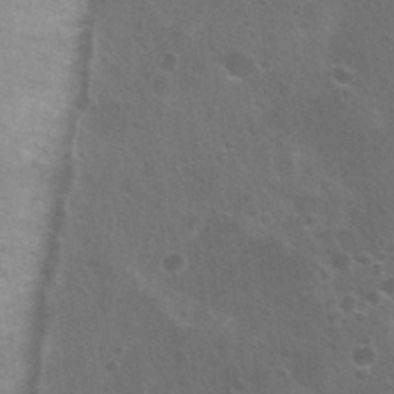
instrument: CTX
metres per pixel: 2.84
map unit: Nhu
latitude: 26.4412
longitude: -51.4993
